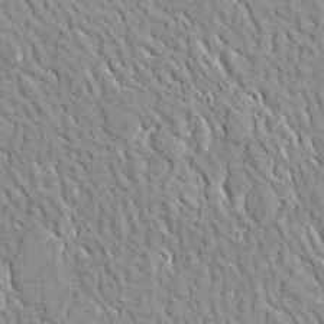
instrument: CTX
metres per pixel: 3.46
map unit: eHh
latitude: 2.8758
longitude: -78.9136
